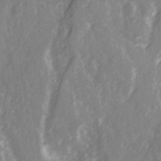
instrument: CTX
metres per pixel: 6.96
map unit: Ave
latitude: 21.3482
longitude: -132.4790
